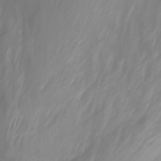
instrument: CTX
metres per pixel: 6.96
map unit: Nhu
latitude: -13.4832
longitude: -64.9325
